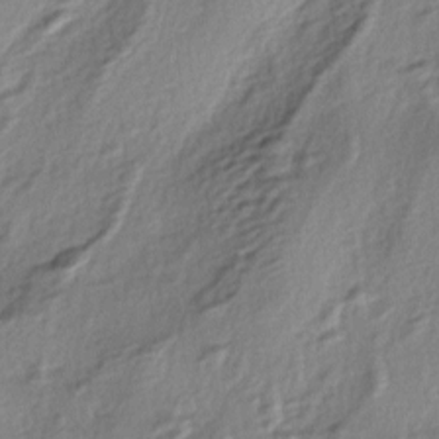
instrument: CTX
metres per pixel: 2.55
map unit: lAa
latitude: -4.6329
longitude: -123.3293
